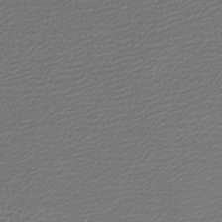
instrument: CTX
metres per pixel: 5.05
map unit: lHb
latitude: -46.5384
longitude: 63.2942
